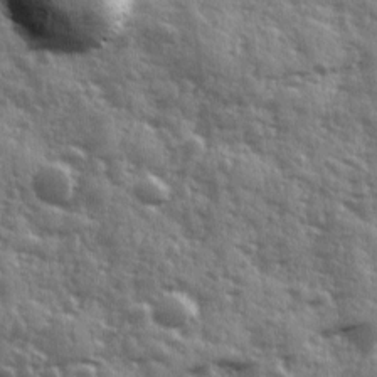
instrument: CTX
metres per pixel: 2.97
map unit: Ave
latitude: 12.0822
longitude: -103.1781
